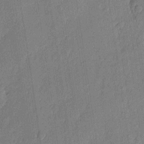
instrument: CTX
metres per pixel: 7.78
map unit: eHh
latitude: 6.2334
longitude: -73.7639
